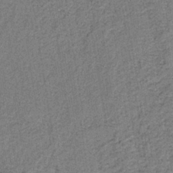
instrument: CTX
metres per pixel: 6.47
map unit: HNb
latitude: -39.3699
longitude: 50.2361
